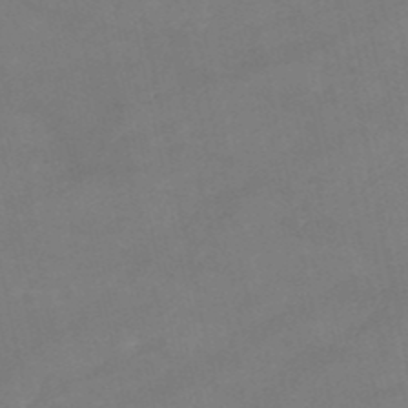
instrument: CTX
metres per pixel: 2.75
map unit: HNb
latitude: -50.7085
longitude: -40.1199
